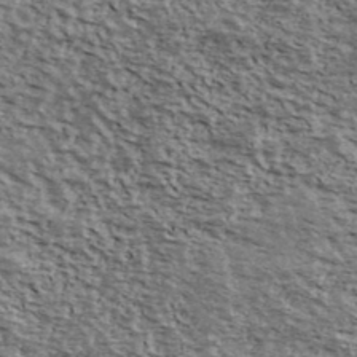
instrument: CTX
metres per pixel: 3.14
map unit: Ave
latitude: 39.9150
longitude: -108.1766
